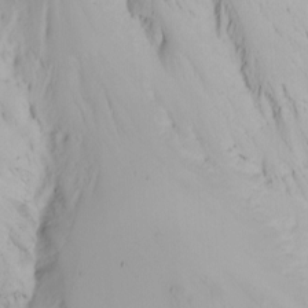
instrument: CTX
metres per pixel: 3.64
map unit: Nhu
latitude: -4.5951
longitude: -87.3481
